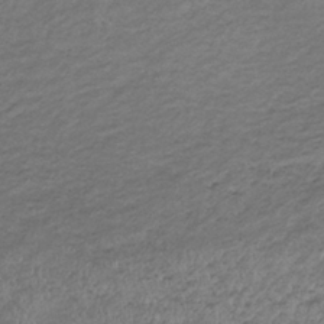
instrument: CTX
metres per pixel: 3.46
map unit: lHb
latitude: -34.8975
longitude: 68.0661
